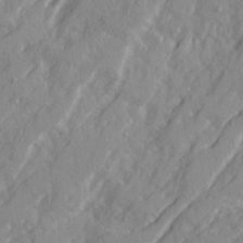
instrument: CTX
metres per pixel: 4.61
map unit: Ave
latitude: 20.9136
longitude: -130.7814
